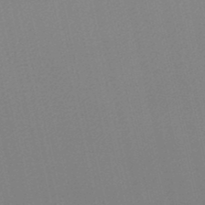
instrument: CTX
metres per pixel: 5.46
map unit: lHb
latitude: -46.9919
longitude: 60.8408
